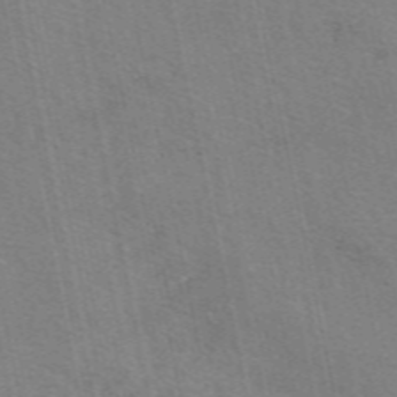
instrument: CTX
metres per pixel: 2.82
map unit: eAb
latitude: 51.2159
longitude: 109.4076
